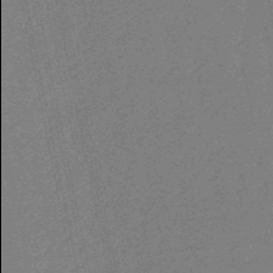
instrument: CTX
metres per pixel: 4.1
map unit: eHb
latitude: -51.0675
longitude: 78.0094
